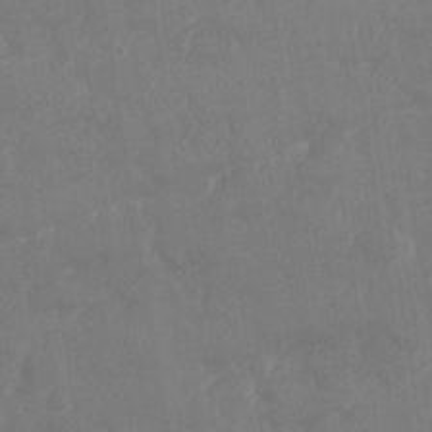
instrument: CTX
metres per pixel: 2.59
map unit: Nhe
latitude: -36.0094
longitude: -177.6505
